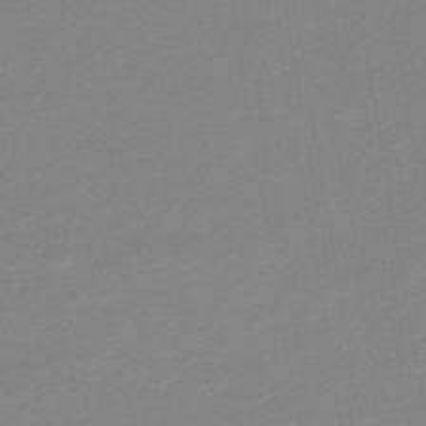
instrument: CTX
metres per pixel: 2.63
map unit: lHb
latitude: -44.1795
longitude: 67.6344
